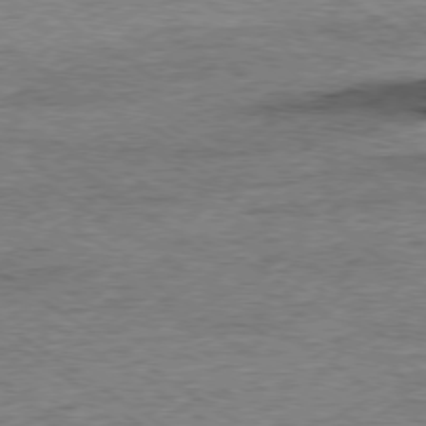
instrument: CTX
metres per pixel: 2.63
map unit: Ap
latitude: -78.6329
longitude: -85.2726
